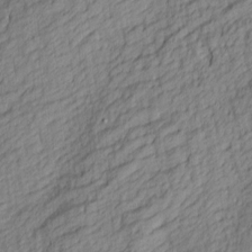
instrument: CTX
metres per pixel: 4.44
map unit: lAa
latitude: 3.8394
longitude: -115.4993
